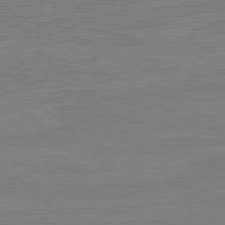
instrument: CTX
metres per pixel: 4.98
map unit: lApd
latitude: 81.5371
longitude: -178.1389
